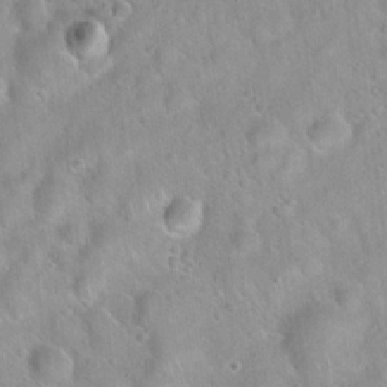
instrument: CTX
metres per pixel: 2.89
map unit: Hto
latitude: 21.5371
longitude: -53.0270
